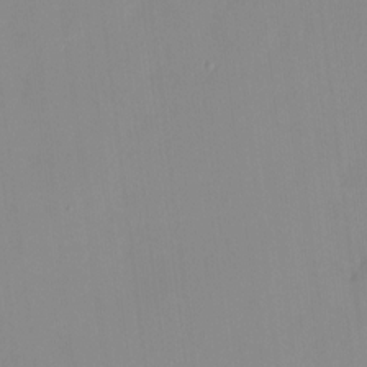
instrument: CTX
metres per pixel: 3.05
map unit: HNhu
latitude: 6.4223
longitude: 2.5006
